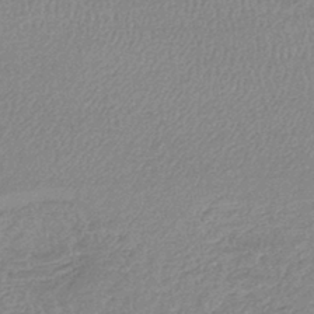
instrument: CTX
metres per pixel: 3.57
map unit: lHb
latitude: -42.2361
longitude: 66.3873
